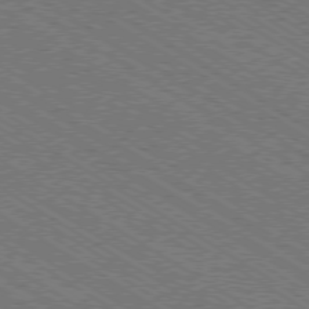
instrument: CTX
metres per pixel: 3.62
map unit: Ap
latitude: -79.2565
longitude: -78.9892
